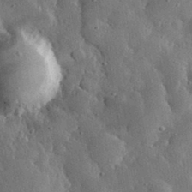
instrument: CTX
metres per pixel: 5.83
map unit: eHh
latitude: 30.9703
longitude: -79.9906
